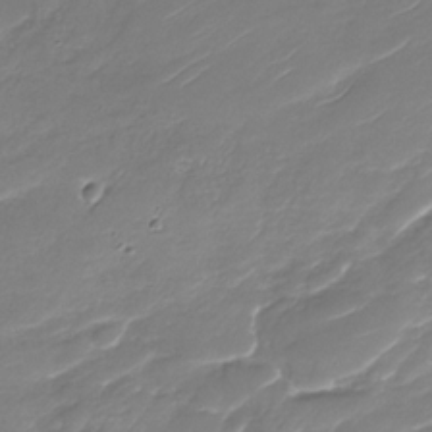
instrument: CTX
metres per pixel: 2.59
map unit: Nhu
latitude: -30.0472
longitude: -72.1200
